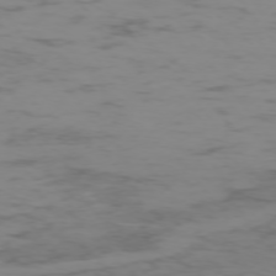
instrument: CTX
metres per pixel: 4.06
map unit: Hpe
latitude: -75.3132
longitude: -19.7449
